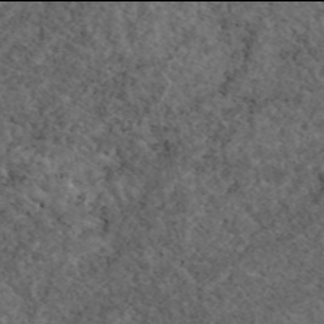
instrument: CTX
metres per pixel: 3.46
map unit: eAb
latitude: 45.9906
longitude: 113.9556
